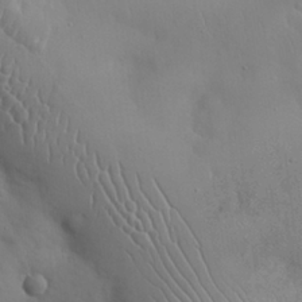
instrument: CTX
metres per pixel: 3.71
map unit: Nhu
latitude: 27.2537
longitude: -68.4601
